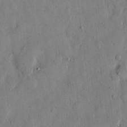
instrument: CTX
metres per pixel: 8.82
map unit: eHh
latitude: 12.5735
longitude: -69.2537
